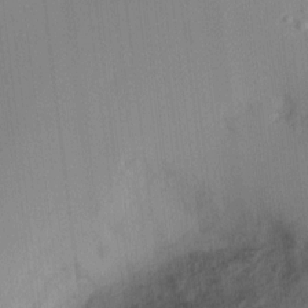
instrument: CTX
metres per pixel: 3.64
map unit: eHh
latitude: -3.7855
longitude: 17.4644
